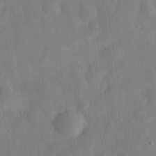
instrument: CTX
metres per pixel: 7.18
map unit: eHh
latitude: 30.3090
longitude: -75.0458
